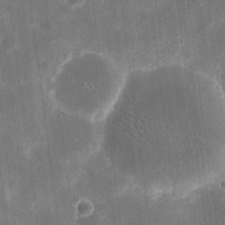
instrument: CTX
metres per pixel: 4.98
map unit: eHh
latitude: 20.6113
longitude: -67.6882
